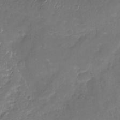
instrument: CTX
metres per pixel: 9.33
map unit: Nhu
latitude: -19.5210
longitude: -57.9528
